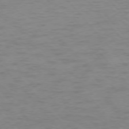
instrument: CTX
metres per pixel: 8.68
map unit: Ap
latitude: -76.3684
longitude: -70.4790
